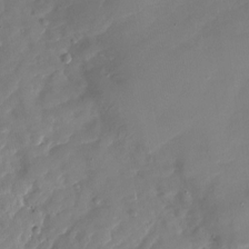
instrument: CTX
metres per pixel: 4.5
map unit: Nhu
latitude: -27.1053
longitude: -61.1781
